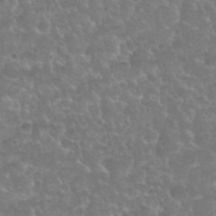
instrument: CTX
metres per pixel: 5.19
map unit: Nhu
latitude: 25.5938
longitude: -51.4048
